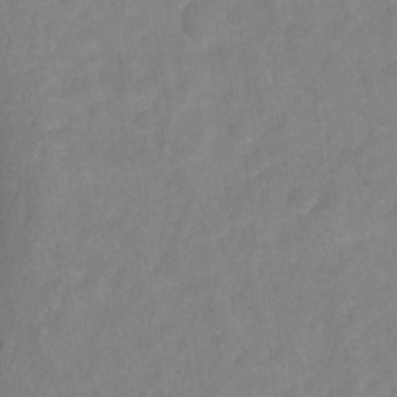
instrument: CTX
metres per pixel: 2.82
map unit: Ht
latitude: 5.8205
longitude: -30.3468
